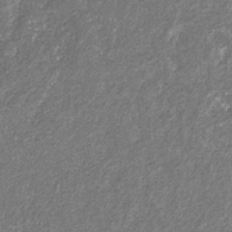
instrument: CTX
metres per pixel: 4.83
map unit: eHb
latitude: -31.1053
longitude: 69.8233
